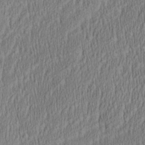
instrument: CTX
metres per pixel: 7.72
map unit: Aa
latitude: 28.4790
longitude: -137.7828
